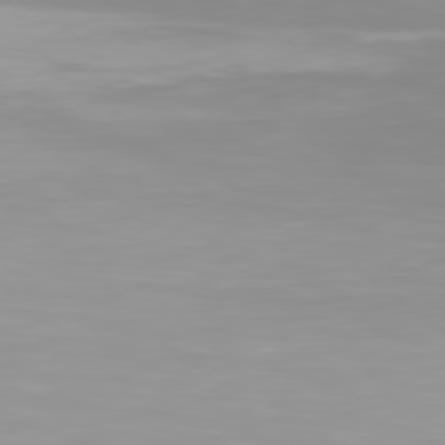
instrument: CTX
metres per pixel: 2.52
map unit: Hpe
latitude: 78.4412
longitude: -141.0458
